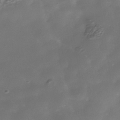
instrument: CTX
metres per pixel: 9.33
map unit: Nhe
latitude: -38.8030
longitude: -116.8569
